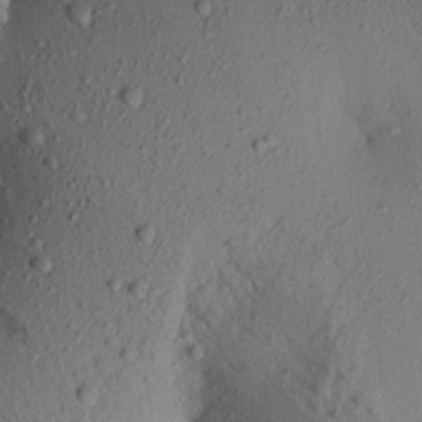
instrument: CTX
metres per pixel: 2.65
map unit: Aa
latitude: 21.0648
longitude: -147.8584
